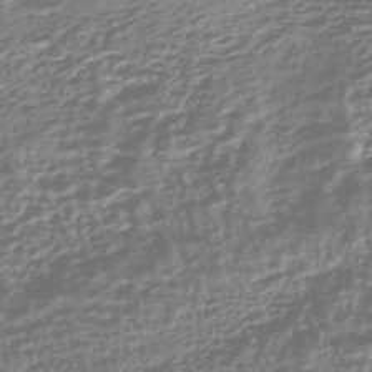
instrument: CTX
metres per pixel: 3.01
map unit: HNhu
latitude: -43.3887
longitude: 106.3307
